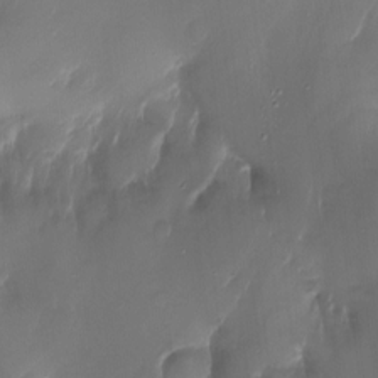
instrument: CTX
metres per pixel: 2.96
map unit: Nhu
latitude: -15.7100
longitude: -57.0269
